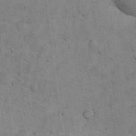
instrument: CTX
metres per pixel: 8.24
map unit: Hto
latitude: 11.8395
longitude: -37.0458
